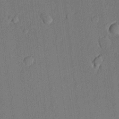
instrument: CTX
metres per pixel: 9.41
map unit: lHvf
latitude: 20.7058
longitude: 144.2551
